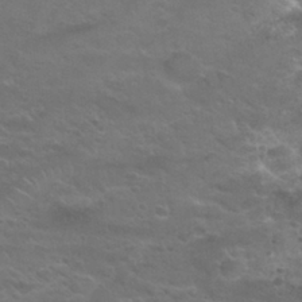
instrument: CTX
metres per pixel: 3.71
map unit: Nhu
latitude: 29.8394
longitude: -50.3089
